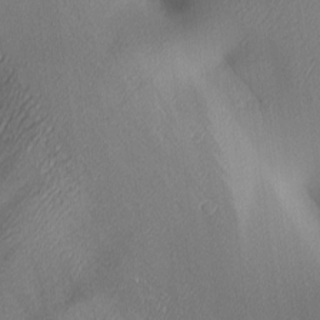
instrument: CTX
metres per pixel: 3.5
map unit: lAa
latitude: 3.2348
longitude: -115.5182
